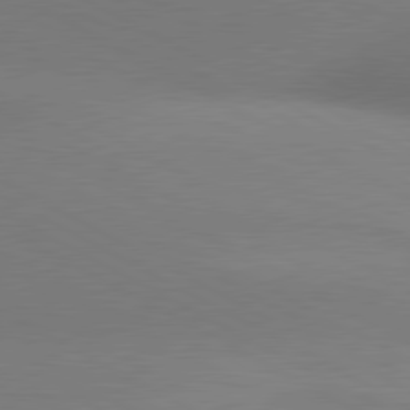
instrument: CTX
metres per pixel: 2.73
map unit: lApd
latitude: 80.5924
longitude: 129.4077
